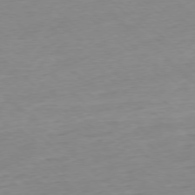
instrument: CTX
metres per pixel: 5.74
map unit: Ap
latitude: -77.4832
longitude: -97.1403
